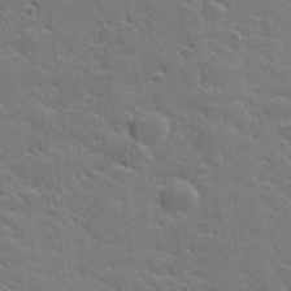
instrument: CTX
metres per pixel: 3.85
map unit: lHvf
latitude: 26.9136
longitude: 142.2172
